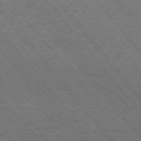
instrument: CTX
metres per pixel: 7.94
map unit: Hpe
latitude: 75.4615
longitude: -140.0255
